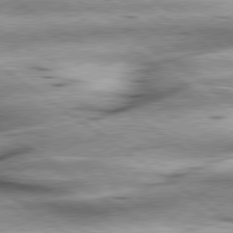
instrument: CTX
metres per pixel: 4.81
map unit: lApd
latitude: 79.5938
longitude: -141.0836
